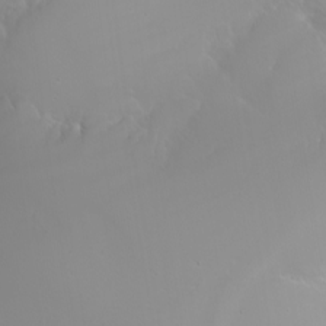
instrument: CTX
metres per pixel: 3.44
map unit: Nhu
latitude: -6.5762
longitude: -88.1767
